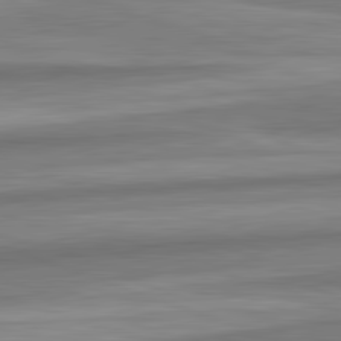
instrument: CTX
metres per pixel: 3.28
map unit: lApd
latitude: 82.4412
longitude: 179.8044
